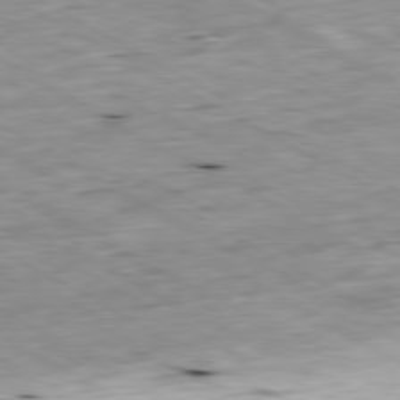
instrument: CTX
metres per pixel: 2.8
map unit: Ap
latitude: -80.6708
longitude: -81.3859
